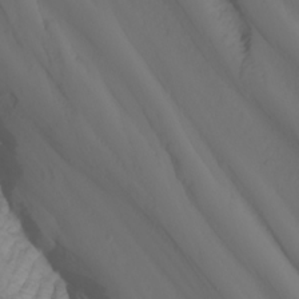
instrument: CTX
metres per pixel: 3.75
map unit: Nhu
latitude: -4.7841
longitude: -80.3656
